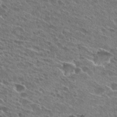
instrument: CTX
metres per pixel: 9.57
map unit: Hto
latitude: 27.5182
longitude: -44.1578
